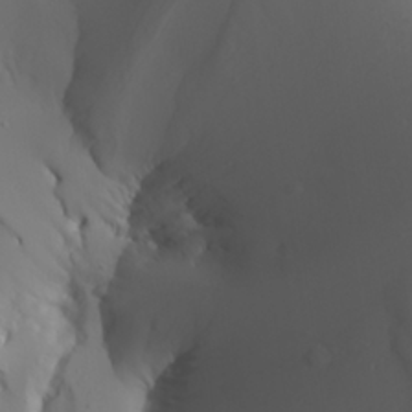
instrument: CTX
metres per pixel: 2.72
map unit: Aa
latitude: 25.1214
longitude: -127.4049
